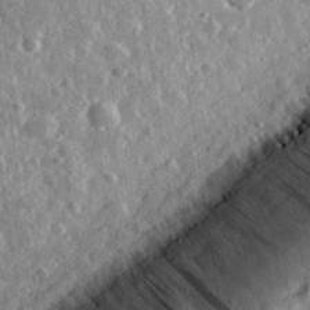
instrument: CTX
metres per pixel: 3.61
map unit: eHh
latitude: 33.5560
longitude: -79.5749
